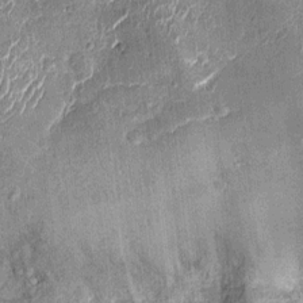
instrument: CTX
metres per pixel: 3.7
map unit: Nhu
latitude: -12.1039
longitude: -21.8205
